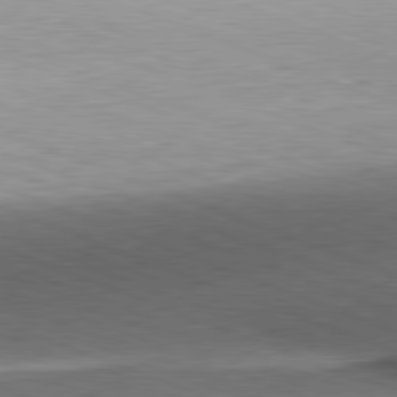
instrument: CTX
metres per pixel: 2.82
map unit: Hpe
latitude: -82.0661
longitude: 15.4266
